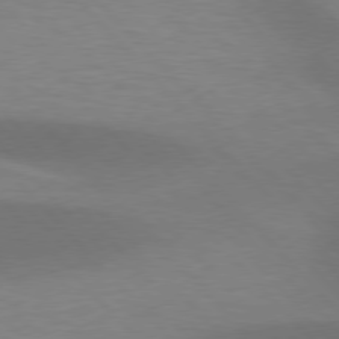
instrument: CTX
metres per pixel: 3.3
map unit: lApd
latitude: 76.8758
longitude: -59.1214
